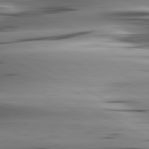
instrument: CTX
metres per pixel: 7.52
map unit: lApd
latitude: 80.6868
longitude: -123.0458
